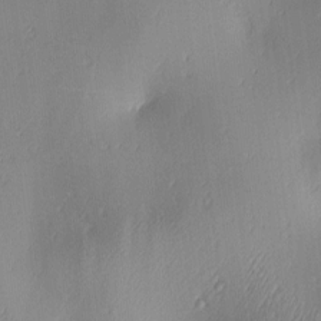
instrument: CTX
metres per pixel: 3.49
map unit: lAa
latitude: 3.7071
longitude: -117.3860
